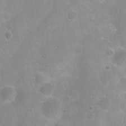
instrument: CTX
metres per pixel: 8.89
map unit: Ht
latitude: 4.6490
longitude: -20.5734
